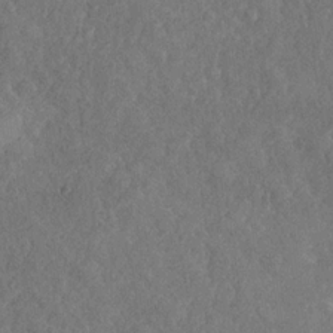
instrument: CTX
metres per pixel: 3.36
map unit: Nhu
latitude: -30.9919
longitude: -60.4223
